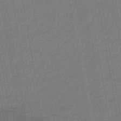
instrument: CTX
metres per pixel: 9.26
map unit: eHb
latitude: -47.2187
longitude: 88.1794
